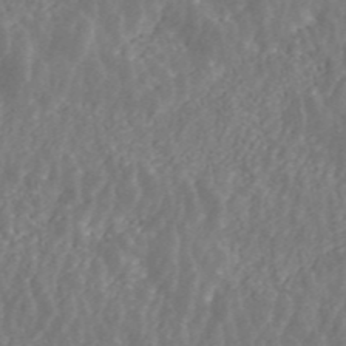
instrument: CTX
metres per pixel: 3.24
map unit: ANa
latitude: 44.8002
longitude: 23.6155
